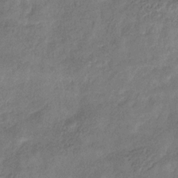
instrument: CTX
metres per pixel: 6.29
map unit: HNhu
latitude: -29.5966
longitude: 68.4062
